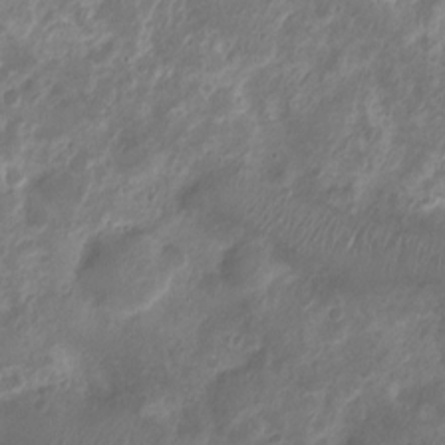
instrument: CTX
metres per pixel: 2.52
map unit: Nhu
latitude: 4.6868
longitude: -18.5356
